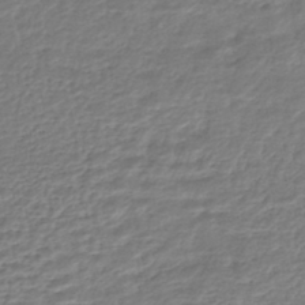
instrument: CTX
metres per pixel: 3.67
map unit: HNhu
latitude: -45.3699
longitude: 101.5021
